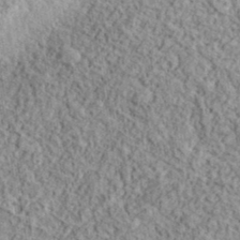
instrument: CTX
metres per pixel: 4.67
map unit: eHh
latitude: 37.5749
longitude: -81.4804
